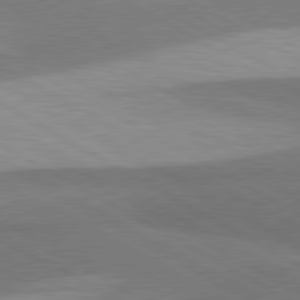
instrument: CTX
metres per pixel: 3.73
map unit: lApd
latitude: 80.3467
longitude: -179.7450
